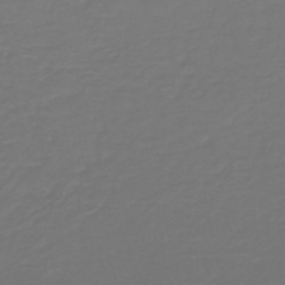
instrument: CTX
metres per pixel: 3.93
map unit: HNb
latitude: -46.9730
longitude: 53.7855
